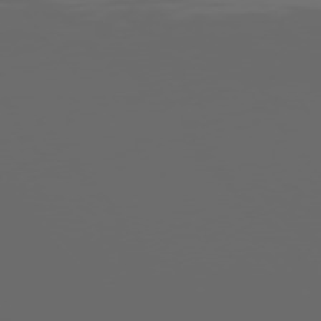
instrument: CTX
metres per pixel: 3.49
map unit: Hpe
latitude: 75.3293
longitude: -127.5560
